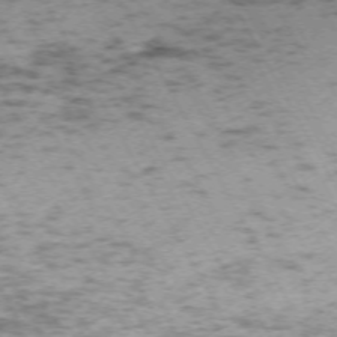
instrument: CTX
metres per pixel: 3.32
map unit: Hpe
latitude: -70.8597
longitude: 12.9542
